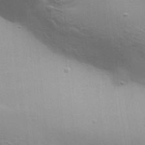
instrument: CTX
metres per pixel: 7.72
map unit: Aa
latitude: 32.4223
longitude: -133.4426
